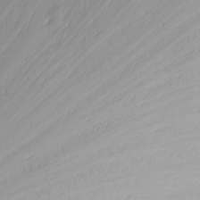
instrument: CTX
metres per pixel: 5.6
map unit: Nhu
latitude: -6.0850
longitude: -67.4048
